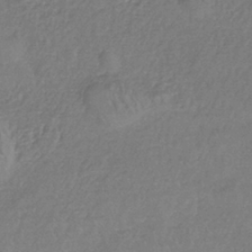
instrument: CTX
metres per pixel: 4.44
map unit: HNb
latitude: -35.5966
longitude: 55.6911
